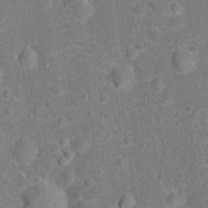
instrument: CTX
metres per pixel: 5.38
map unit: Hto
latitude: 15.2915
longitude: -41.8583
